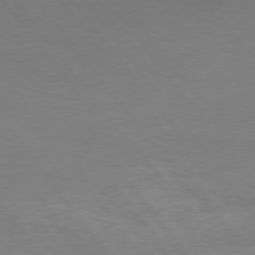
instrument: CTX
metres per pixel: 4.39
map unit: Hpe
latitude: 75.3860
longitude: -140.7813
